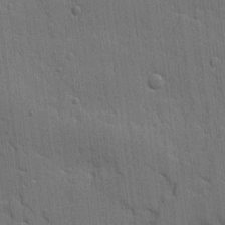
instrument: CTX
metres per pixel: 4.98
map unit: Ave
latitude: 11.9906
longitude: -101.0648
